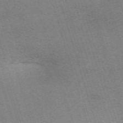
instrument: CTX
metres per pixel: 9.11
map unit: eHh
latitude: -62.8975
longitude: 49.6533
